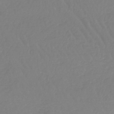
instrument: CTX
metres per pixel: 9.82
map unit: lHb
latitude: -44.5007
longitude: 70.1228
